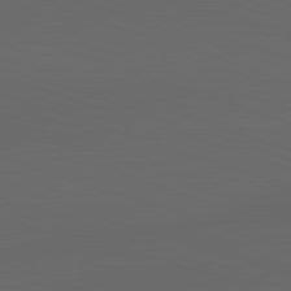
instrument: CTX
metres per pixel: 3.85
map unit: lApd
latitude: 82.9135
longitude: -135.9717
